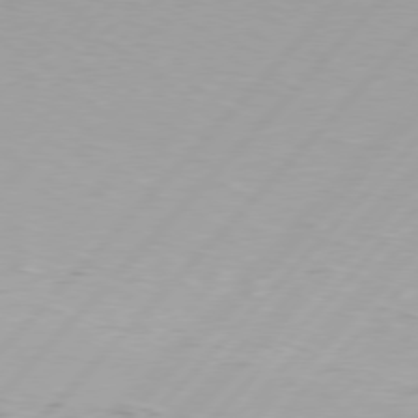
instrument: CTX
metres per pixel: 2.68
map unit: Hpe
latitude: 77.1403
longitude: -138.1956
